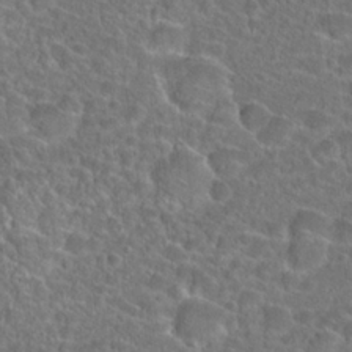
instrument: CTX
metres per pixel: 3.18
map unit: Hto
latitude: 23.5938
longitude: -45.6505
